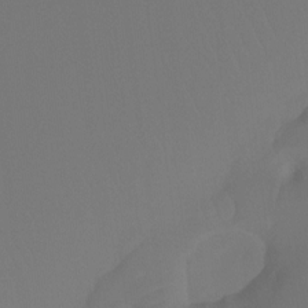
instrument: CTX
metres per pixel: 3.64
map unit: Htu
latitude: -12.9731
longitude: -46.4790
